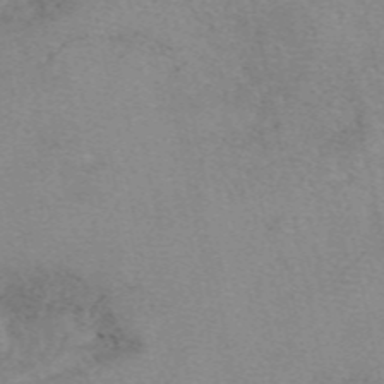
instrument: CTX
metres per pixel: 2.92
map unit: eAb
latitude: 49.4993
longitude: 106.1606
